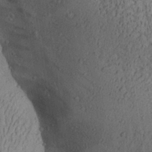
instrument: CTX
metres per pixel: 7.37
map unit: Aa
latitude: 27.4804
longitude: -134.7057
